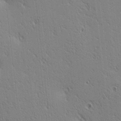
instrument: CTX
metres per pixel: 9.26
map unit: lAa
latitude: 12.8569
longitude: -107.9528
